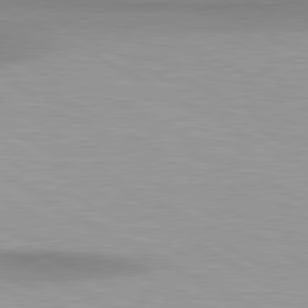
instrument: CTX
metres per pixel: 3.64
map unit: lApd
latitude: 80.7057
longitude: 158.4440
